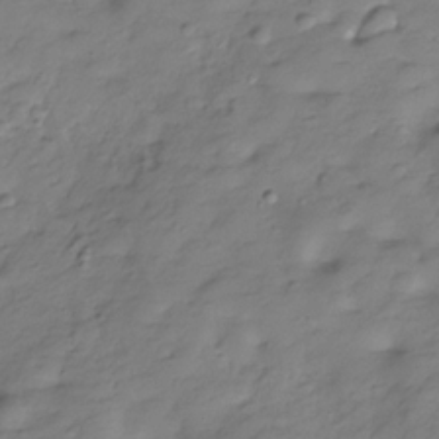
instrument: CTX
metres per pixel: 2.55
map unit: Hve
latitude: -30.1606
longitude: 90.8030
